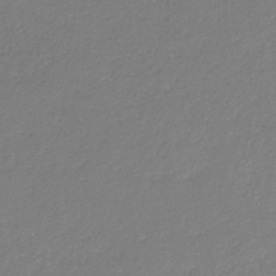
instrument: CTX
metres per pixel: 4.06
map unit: eHb
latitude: -30.3306
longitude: 66.8030
